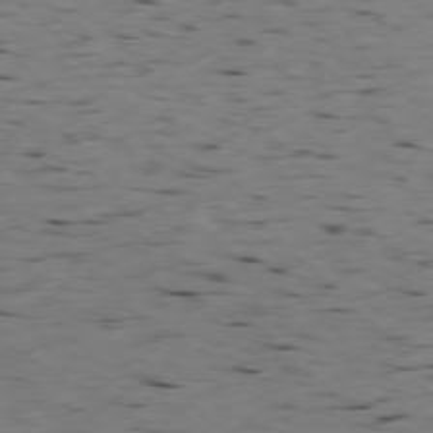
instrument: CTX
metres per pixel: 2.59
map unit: Ap
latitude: -77.2943
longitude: -89.4427
